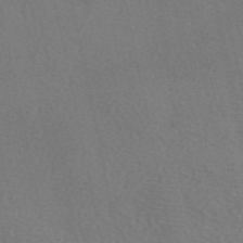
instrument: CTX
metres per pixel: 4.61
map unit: eAb
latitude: 51.0836
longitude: 109.1809
